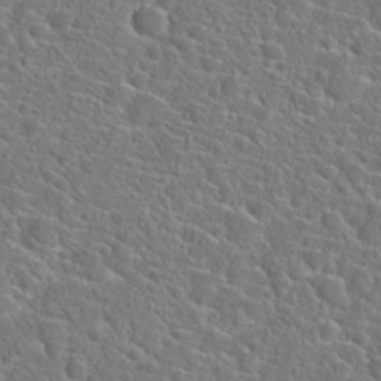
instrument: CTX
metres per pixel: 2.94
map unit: Hto
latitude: 23.4615
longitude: -45.1592
